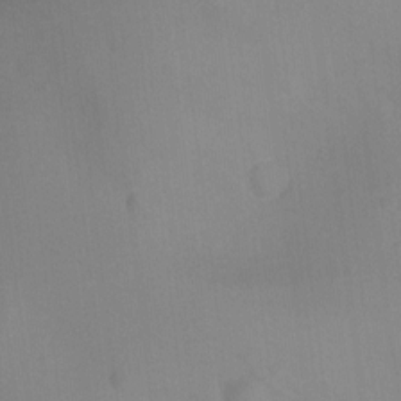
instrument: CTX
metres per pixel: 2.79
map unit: Ht
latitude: -9.6155
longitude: -23.9150
